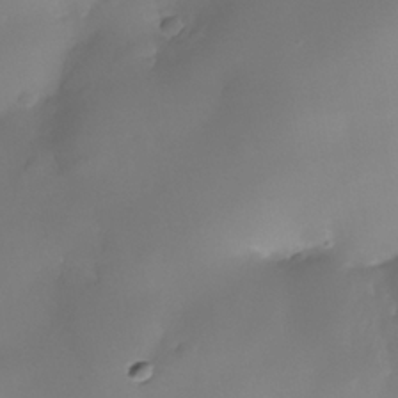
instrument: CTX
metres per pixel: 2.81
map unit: Nhe
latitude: -36.3306
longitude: -130.7814
